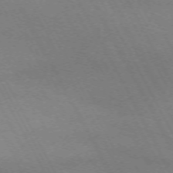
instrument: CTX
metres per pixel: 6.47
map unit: Hpe
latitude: -71.3888
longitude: 9.0486
